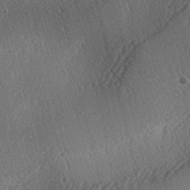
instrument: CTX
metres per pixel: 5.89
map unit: lAa
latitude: -3.9178
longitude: -124.1955
